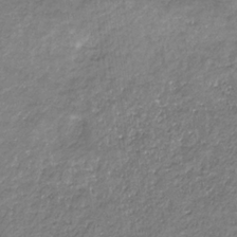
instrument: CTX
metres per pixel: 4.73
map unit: eHb
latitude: -31.6911
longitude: 67.6533
